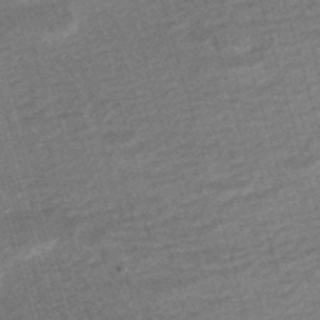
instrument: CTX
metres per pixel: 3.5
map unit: HNhu
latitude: -47.1998
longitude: 99.3509
